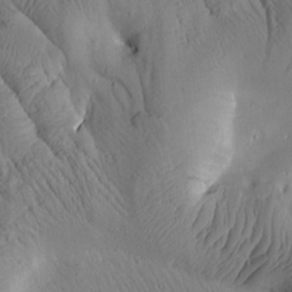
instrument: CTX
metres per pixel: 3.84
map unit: Htu
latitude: 2.3089
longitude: 177.8045
